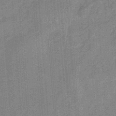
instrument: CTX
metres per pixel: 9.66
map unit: HNb
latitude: -34.4251
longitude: 57.1809
